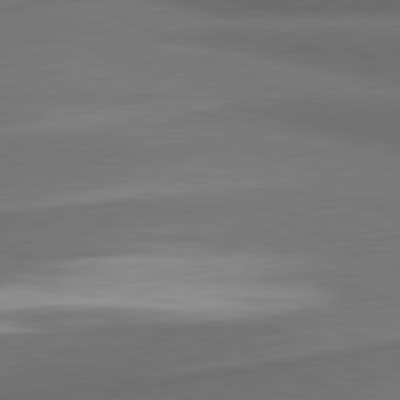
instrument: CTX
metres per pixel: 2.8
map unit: lApd
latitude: 81.3859
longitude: 175.2753
